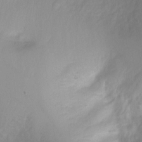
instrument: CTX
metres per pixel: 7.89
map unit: Ht
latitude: -6.4251
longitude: -30.5546
